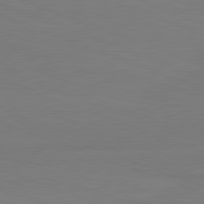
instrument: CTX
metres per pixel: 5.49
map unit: lApd
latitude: 81.2726
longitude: -131.8773
